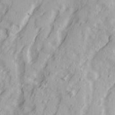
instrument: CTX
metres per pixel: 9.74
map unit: Ave
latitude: 22.1578
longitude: -131.9340
